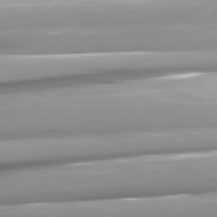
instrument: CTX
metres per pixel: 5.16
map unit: lApd
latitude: 81.7827
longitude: -146.2334
